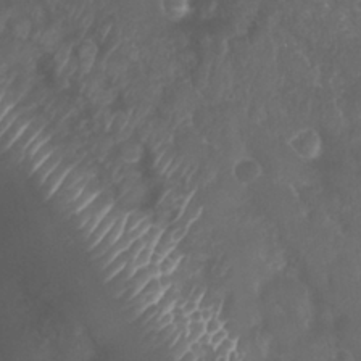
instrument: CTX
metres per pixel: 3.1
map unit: Nhu
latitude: 27.2159
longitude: -63.7450
